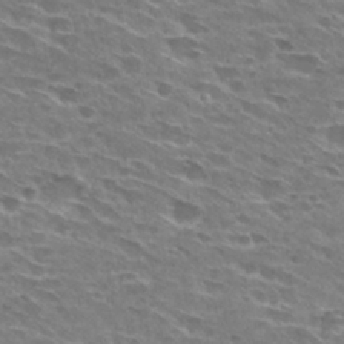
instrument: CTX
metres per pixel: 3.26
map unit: Hto
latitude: 29.2159
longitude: -42.6491
